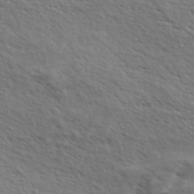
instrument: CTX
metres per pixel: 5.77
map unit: eHh
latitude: 36.8758
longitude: -139.2726
